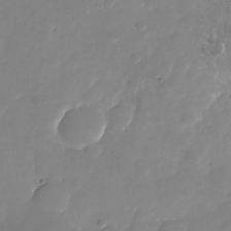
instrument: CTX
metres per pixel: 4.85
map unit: Nhu
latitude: -24.9542
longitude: -69.3104
